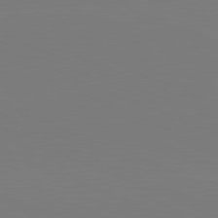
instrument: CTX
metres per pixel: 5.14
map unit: lApd
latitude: 81.9528
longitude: 147.2565
